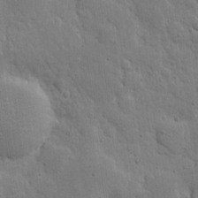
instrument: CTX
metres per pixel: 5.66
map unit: eHh
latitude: 5.5182
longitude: -70.7624
